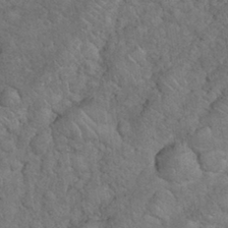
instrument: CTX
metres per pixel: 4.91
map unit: eHh
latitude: 33.6505
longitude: -65.8583
